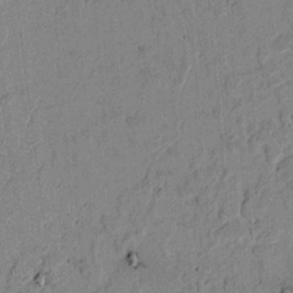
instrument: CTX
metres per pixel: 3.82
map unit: lAvf
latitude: 6.4223
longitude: 168.8974
